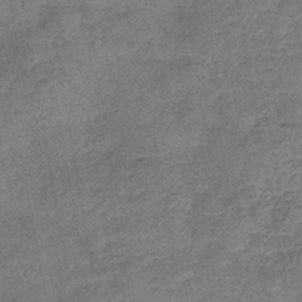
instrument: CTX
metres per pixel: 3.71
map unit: lHb
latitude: -42.6896
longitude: 80.0472
